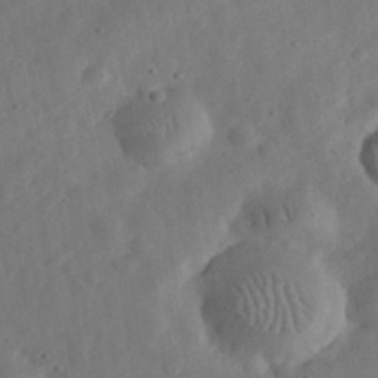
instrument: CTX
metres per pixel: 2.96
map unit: eHh
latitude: 33.2159
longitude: -75.9528
